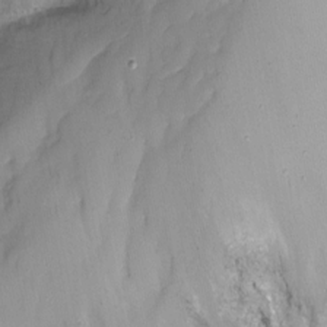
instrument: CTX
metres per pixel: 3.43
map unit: Nhu
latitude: -15.6344
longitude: -52.7246
